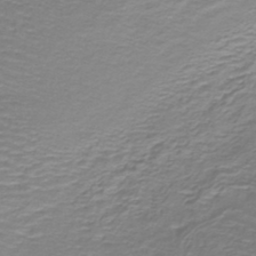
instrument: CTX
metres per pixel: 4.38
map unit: lHb
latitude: -41.2943
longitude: 58.4628
